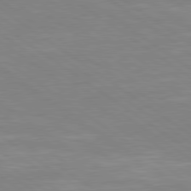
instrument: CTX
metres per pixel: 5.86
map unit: lApd
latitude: 79.5182
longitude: -124.9702
